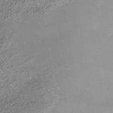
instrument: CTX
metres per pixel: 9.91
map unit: Nhe
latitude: -40.5007
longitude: -110.6113
